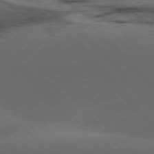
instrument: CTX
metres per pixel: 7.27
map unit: lApd
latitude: 78.1011
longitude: -53.9717
